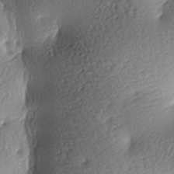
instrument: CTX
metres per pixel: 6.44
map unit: lAa
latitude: -8.3306
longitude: -126.6113
